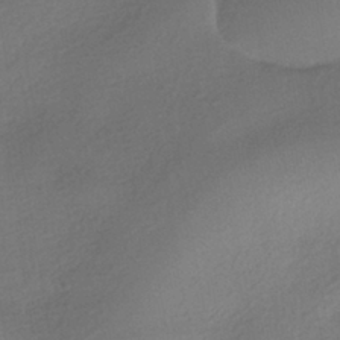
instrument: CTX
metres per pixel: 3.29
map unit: HNhu
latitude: -40.4818
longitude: 95.1053
